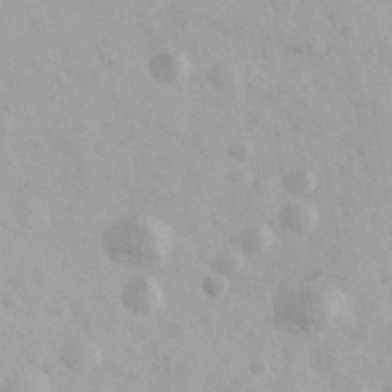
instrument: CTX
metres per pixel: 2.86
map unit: Ave
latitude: 39.8205
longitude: -106.7624
